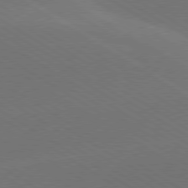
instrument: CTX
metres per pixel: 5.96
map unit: lApd
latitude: 78.7247
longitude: -51.8205
